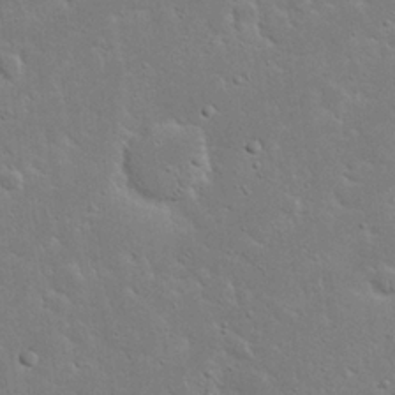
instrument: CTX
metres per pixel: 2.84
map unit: Nhu
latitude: 23.7827
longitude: -71.9717
